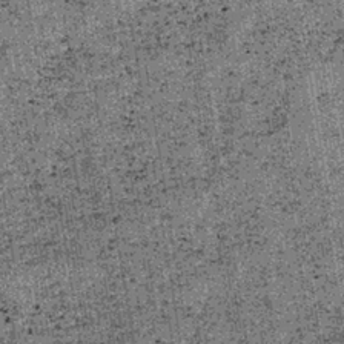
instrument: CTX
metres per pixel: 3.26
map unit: lHb
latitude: -37.1620
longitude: 67.5211
